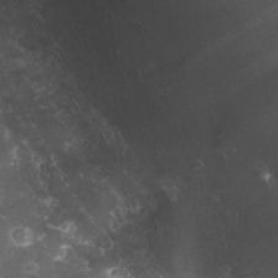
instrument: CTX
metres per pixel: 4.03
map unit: lHvf
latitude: -14.3118
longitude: -99.8772
